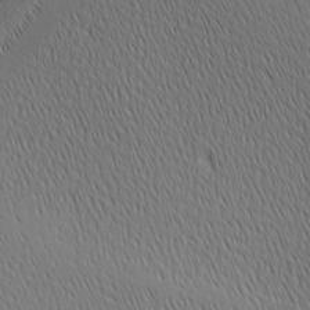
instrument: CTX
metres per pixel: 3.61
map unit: Ave
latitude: 2.3089
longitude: -114.7624
